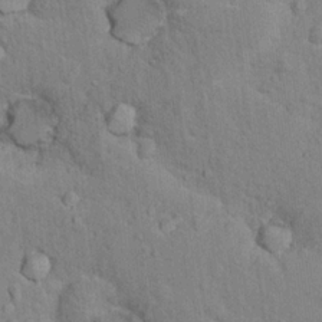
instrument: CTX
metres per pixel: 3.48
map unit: Nhu
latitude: 16.7435
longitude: -32.3845
